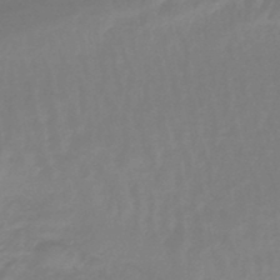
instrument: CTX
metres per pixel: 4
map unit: eHb
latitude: -46.1983
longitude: 81.5021
